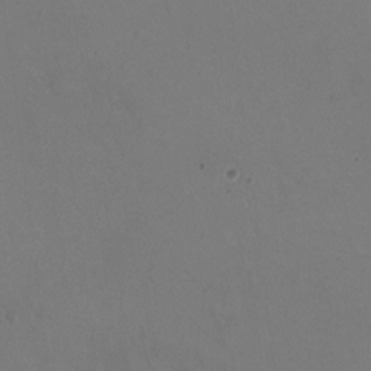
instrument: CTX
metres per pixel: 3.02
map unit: HNhu
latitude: -2.1416
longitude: -2.8758
